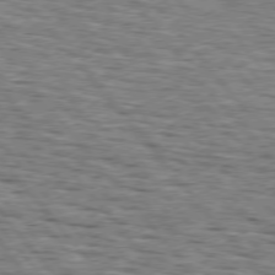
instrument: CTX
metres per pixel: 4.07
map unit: lApd
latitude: 76.1955
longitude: -73.8395
